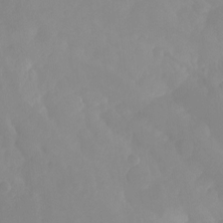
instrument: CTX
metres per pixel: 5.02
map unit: Aa
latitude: -13.7478
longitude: -58.8380
